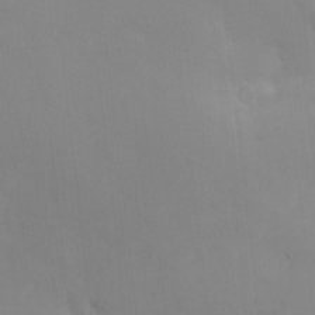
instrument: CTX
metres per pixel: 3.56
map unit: Nhe
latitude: -1.9556
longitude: -58.8947
